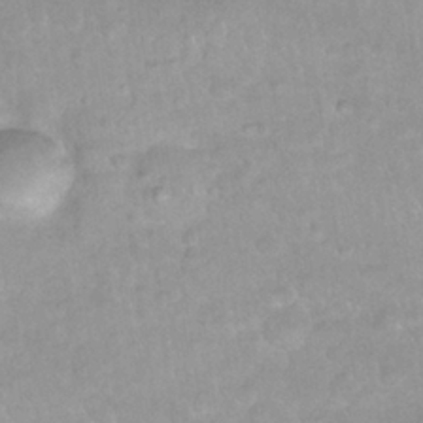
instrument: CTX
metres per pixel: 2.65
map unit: Nhu
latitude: 26.8380
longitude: -63.0837
